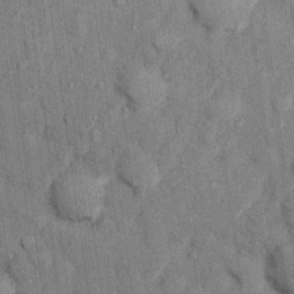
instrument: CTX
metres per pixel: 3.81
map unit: Hto
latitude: 13.8017
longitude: -34.1577
